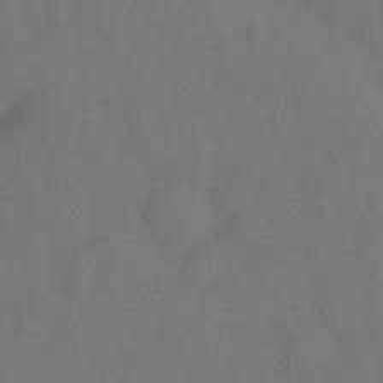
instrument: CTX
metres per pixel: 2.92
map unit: Hto
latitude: -0.4251
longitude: -33.6883
